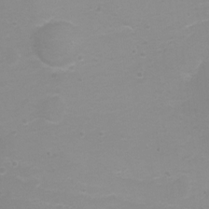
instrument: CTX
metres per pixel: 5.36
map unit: Ht
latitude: 1.9717
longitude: -33.9528
